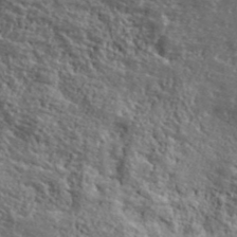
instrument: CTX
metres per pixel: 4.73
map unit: lHvf
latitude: 40.6301
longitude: -86.8569
